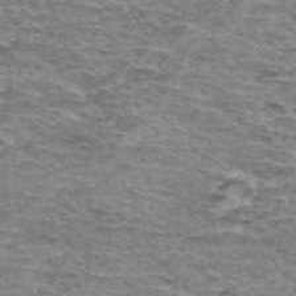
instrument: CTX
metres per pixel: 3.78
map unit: Hto
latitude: 36.3279
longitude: -42.9892
